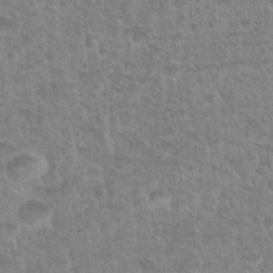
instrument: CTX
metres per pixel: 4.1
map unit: Nhu
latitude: 31.2915
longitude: -51.7260
